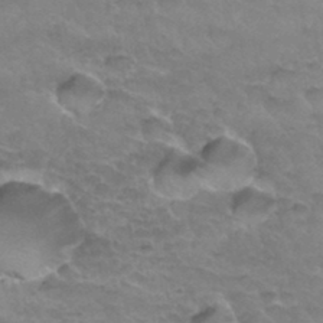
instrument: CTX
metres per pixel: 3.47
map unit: Hto
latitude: 33.7639
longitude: -46.7813
